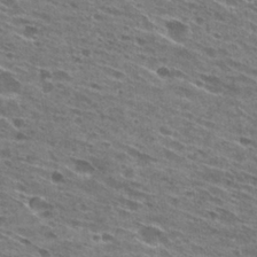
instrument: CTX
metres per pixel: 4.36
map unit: Hto
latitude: 27.9528
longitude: -45.6127
